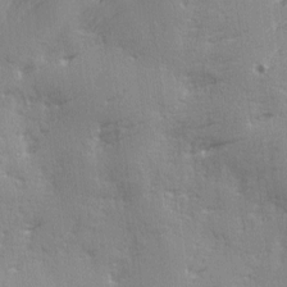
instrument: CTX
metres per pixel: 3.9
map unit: Ave
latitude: 2.4034
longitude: -111.4238
